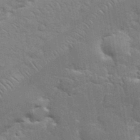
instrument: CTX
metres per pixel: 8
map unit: eHh
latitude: 36.1767
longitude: -64.2711
